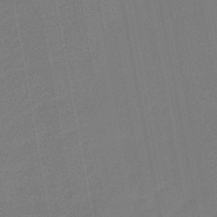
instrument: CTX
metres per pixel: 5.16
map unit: eHb
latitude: -47.8800
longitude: 88.4062
